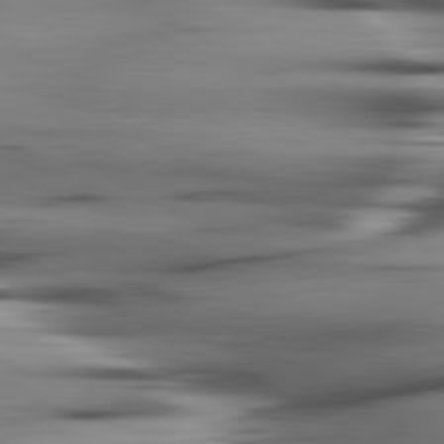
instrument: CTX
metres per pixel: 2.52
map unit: lApd
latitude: 80.4979
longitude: -122.3467
